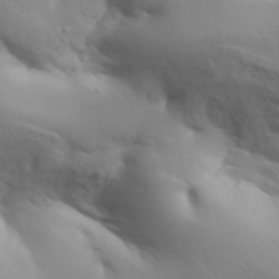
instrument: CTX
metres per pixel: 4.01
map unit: Aa
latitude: 33.0836
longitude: -143.9339
